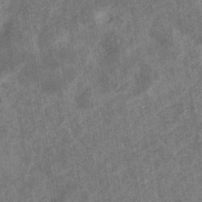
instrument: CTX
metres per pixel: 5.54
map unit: eHb
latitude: -35.2754
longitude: 76.7652
